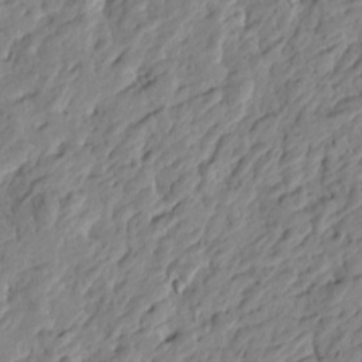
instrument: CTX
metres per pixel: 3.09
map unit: Htu
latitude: -1.6155
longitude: -178.5735
